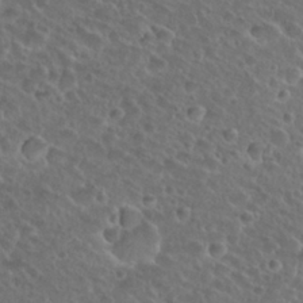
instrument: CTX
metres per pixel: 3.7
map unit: Hto
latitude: 26.2712
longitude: -50.8191
